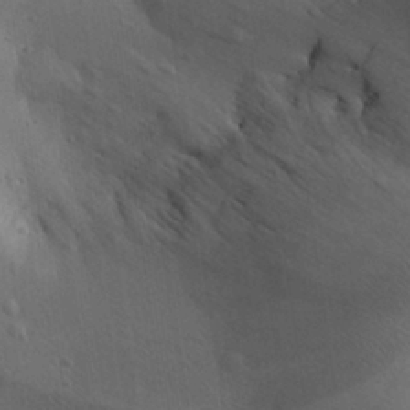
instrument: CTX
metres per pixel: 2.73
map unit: Aa
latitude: 29.3481
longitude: -144.9325
